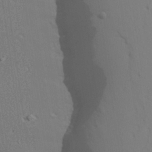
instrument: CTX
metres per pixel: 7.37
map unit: lAvf
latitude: 28.3467
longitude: -109.7638
